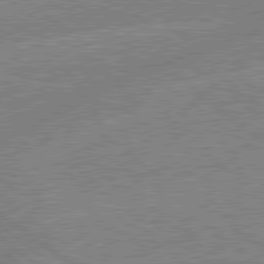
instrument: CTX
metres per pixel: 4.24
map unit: lApd
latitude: 79.1592
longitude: -144.2333
